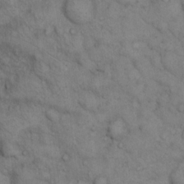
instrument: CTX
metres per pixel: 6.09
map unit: eHh
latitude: 13.4993
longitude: -63.0081
